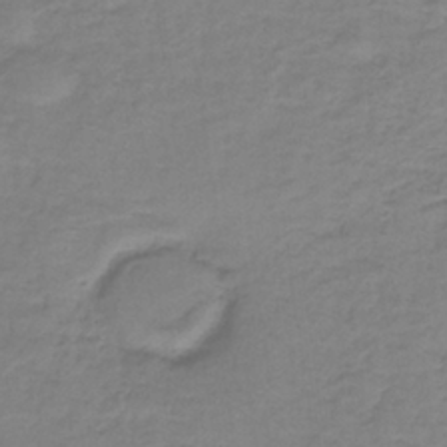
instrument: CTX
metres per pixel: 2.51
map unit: HNb
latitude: -36.8219
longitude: 53.1431
